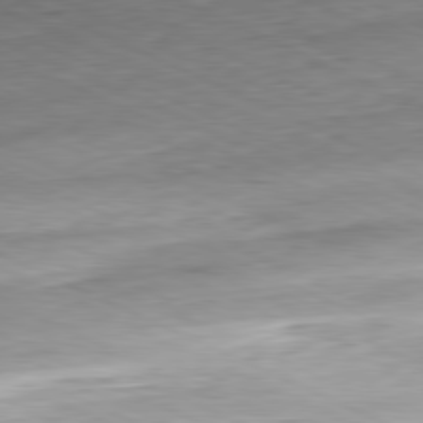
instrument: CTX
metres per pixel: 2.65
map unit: Ap
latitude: -81.2943
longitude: -71.8016
